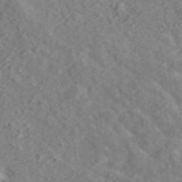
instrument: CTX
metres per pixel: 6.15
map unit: ANa
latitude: 45.1214
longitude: 21.1998
